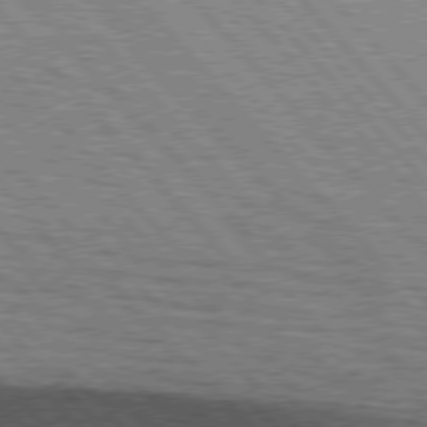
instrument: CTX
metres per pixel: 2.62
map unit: lApd
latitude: 76.7057
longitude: -72.2523
